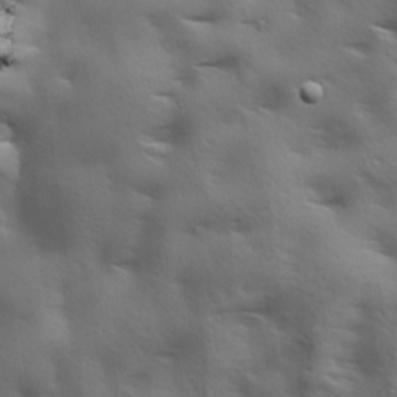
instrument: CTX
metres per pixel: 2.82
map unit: Ave
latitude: 19.4426
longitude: -138.2900
